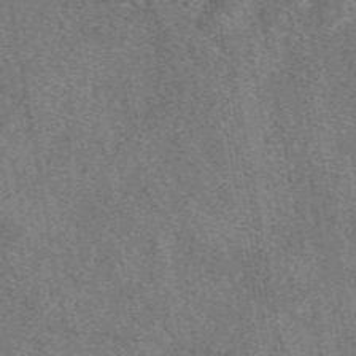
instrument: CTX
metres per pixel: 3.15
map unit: eAb
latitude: 48.4034
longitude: 112.0661
